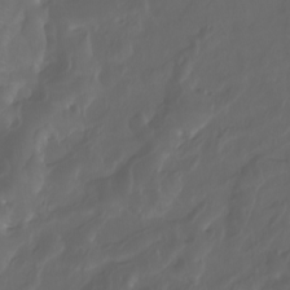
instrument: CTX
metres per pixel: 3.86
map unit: Ht
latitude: -3.7288
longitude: -61.7827
